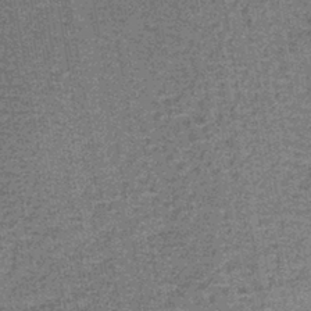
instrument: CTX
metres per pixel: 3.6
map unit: lHb
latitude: -40.7463
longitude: 58.8596
